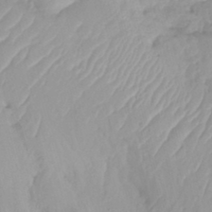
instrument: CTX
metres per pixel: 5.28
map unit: Ht
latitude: -14.5385
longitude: -50.9891
